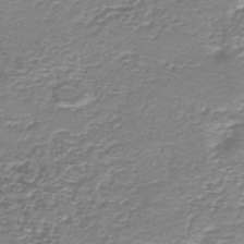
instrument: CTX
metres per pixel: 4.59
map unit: HNb
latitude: -44.7085
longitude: 50.2361
